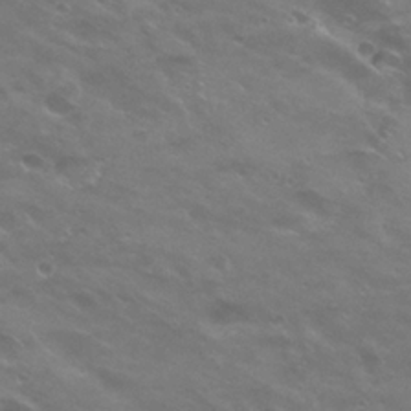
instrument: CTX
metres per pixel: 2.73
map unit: Hto
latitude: 24.6868
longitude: -37.0459
